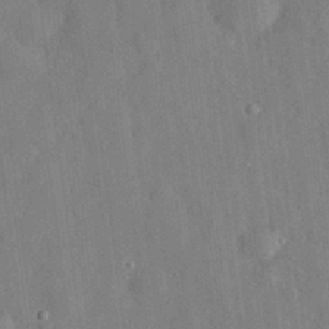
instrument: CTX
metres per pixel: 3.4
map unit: eHh
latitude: 29.9150
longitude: -76.8002
